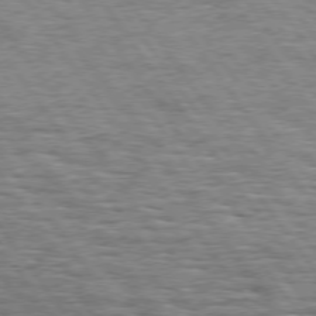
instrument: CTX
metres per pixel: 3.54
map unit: Hpe
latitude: 74.6302
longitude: -138.4412
